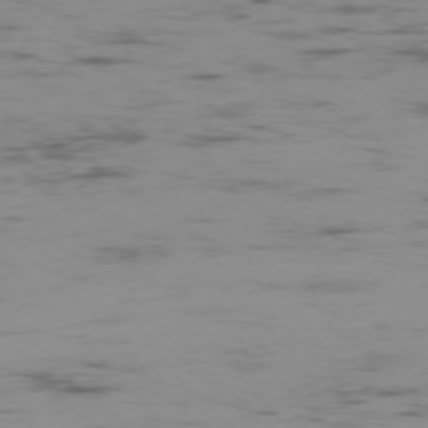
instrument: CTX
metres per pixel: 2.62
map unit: Ap
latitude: -76.7274
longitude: -82.5356
